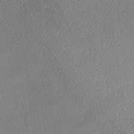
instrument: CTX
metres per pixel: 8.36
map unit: Ave
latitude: -6.2361
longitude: -122.5546
